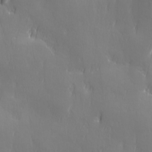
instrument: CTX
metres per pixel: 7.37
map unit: Ave
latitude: 2.3467
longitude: -113.1214
